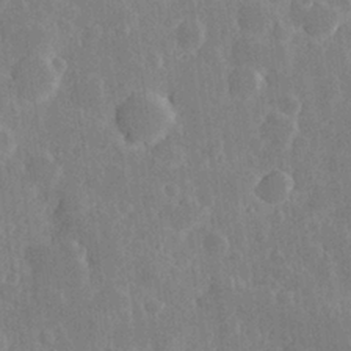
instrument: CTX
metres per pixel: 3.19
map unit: Hve
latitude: 25.2537
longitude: 150.0661
